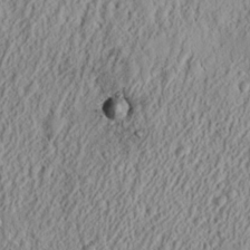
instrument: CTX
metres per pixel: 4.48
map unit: Nhu
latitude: 13.2537
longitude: -72.9892
